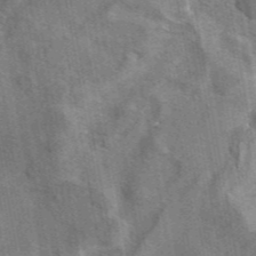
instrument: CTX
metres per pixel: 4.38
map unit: eAb
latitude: 45.4048
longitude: 120.9352
